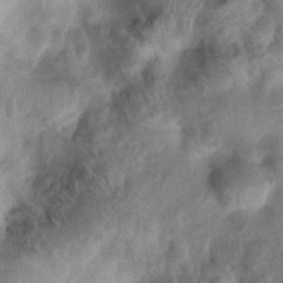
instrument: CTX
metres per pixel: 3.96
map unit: Nhu
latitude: 8.0444
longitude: -22.0822
